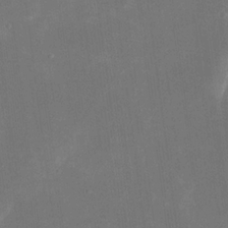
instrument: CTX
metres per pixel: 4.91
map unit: eHh
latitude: 18.8758
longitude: -70.4790
